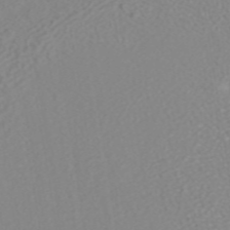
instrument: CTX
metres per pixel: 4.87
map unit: ANa
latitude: 38.3089
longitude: 23.8423
